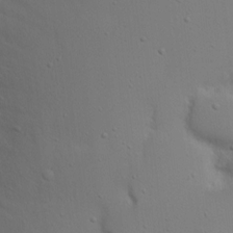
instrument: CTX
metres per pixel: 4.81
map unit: eHh
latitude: 18.4790
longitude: -72.0255
